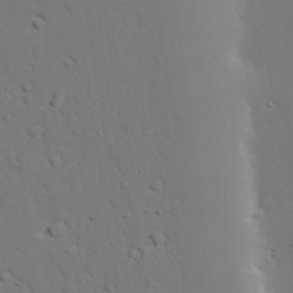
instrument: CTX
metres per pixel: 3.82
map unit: lAvf
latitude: 27.0270
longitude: -109.9150
